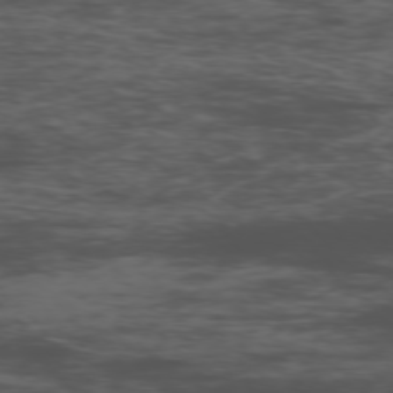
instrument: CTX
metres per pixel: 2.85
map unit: Ap
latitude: -76.5007
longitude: -83.1781
